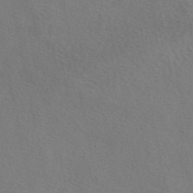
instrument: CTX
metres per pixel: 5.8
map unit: eAb
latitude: 50.1955
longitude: 119.6911
